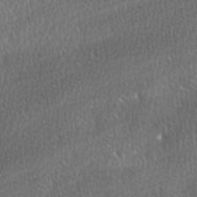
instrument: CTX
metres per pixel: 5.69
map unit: Ave
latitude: 8.9703
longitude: -106.4790
